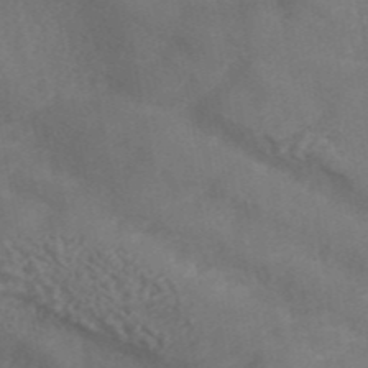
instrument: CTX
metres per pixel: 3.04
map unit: ANa
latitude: 45.3292
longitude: 26.9919
